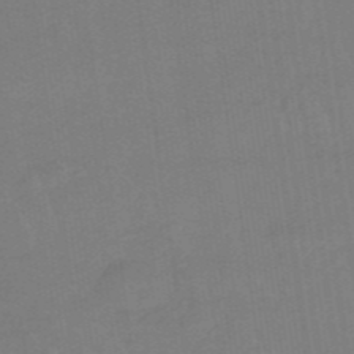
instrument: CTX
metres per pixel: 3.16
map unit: eHb
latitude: -48.3118
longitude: 87.3321
